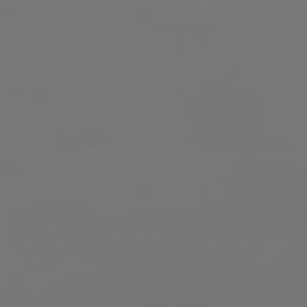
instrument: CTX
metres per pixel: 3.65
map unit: Ap
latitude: -77.1053
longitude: -62.2145
